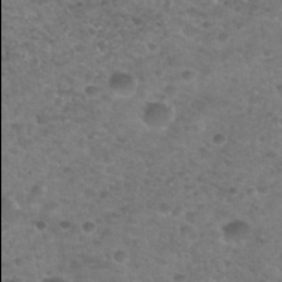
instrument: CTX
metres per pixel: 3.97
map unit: Hto
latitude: 32.1767
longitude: -49.9906
